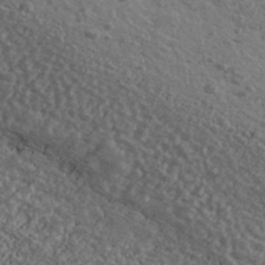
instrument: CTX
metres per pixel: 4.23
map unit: Ave
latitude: 40.0633
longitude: -111.0081
